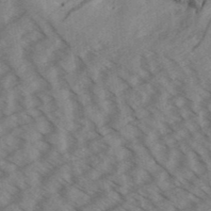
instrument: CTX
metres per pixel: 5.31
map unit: Aa
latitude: 32.7813
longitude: -138.8947
